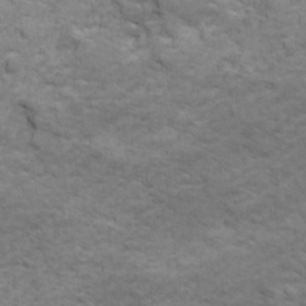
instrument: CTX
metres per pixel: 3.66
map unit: Ave
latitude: 18.6868
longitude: -132.4412
